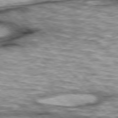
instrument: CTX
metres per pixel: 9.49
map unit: lApd
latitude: 76.5545
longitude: -50.6490
